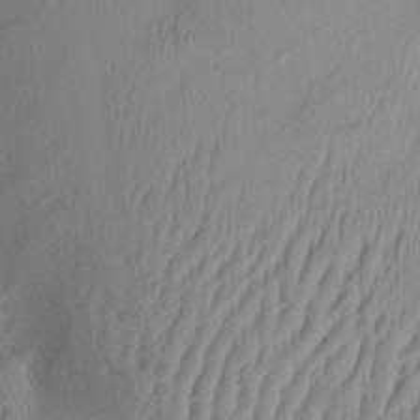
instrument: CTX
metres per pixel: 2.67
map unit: Aa
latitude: 29.3104
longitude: -136.8758
